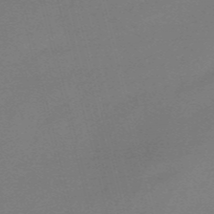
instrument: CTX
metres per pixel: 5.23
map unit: Nve
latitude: -57.1998
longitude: 62.7841
